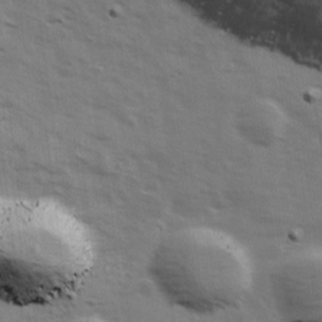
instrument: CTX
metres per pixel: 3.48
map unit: Ave
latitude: 13.0270
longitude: -103.0080
